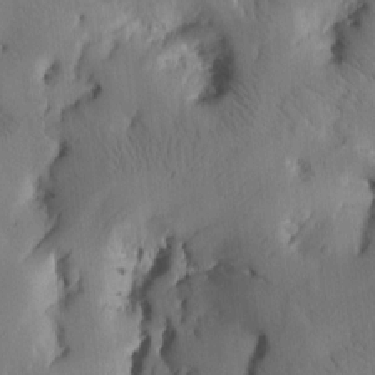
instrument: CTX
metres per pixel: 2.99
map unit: Htu
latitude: -3.1242
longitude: 168.4629
